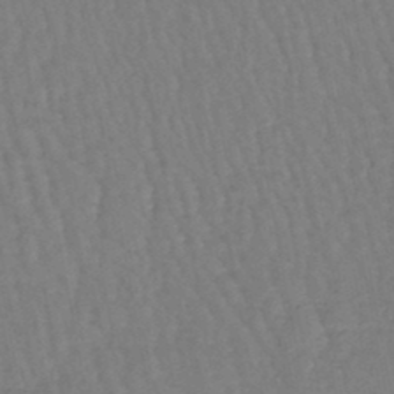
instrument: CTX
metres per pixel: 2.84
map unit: eHb
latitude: -45.7100
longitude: 80.7652
